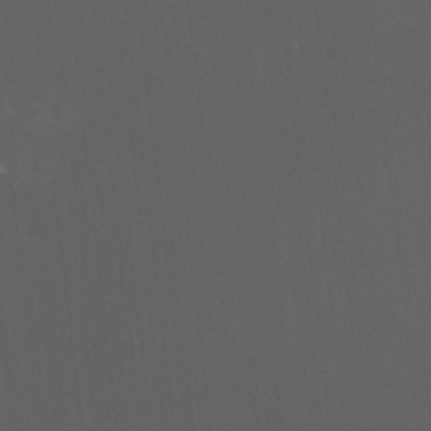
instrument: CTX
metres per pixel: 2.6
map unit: Nhu
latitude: -5.2942
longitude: -90.9892
